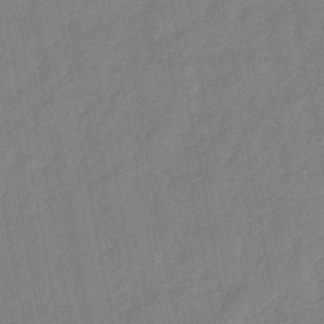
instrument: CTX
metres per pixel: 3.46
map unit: eHb
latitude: -44.3684
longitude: 86.1606
